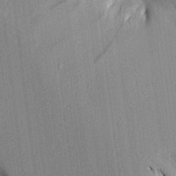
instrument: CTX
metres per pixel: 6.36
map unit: Aa
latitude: 16.4412
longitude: -148.2900
